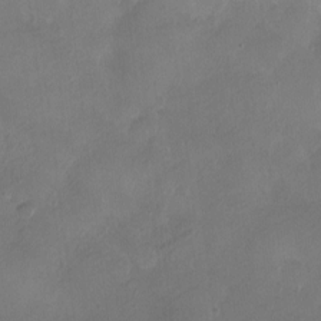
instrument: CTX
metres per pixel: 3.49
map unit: Ht
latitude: -2.0661
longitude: -20.1578
